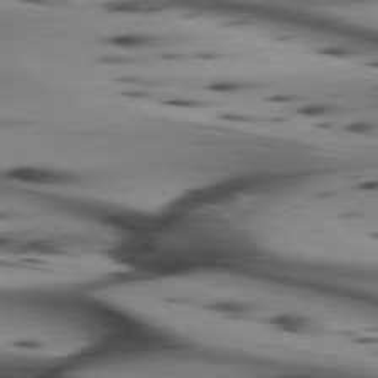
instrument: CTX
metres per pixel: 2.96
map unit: lApd
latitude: 74.7624
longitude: -65.3293
